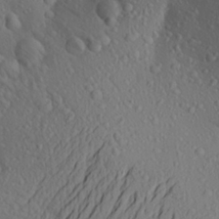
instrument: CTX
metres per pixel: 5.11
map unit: Aa
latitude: 24.4978
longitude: -146.6491
